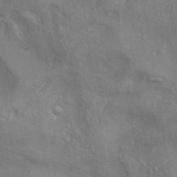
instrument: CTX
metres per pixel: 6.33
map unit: eAb
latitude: 35.0458
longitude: 111.5021
